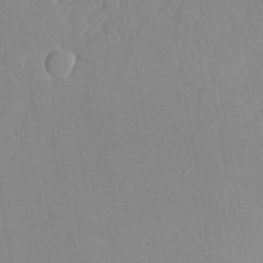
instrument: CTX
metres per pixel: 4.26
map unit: lHvf
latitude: 20.8947
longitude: 145.1809
